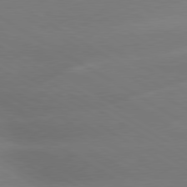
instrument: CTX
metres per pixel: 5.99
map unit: lApd
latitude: 80.0444
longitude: -149.8205
